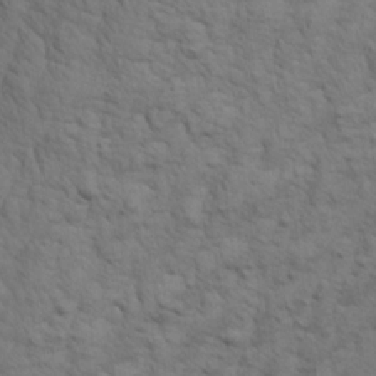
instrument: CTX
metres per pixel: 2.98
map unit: Aa
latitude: 21.4805
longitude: -142.2334
